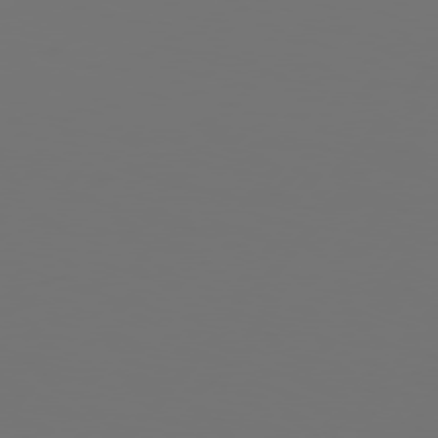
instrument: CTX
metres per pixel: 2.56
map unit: Hpe
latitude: 76.4034
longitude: -140.0633
